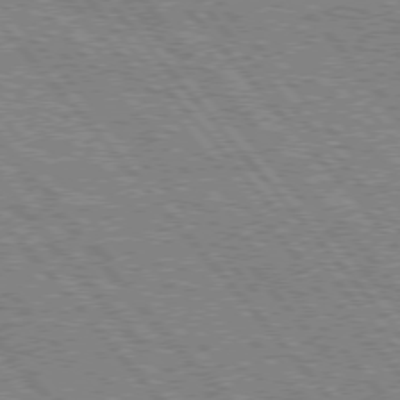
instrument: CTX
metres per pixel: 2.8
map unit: Hpe
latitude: 75.4238
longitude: -154.0255
